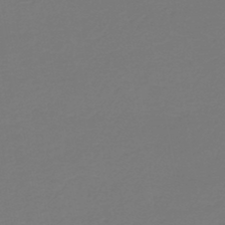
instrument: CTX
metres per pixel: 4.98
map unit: HNb
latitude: -46.5196
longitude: 53.6532
